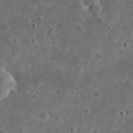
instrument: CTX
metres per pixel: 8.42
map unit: eHh
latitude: 22.0255
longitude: -66.9513
